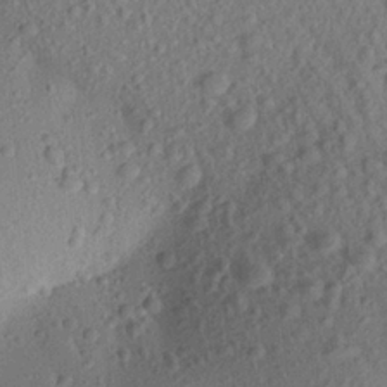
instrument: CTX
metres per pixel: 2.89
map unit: Aa
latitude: 23.2159
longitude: -147.7639
